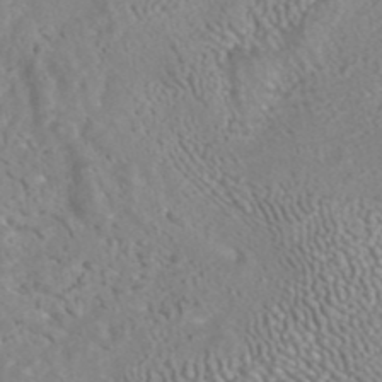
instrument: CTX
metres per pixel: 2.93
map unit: ANa
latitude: 42.1011
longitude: 23.7100
